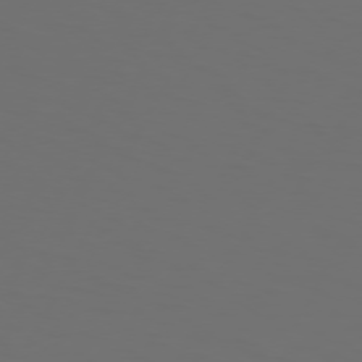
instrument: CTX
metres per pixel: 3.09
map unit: Hpe
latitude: 74.0255
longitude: -125.9150
